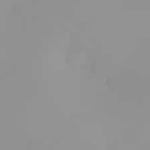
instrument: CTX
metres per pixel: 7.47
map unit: eHh
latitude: -0.6519
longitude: 19.5588
